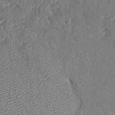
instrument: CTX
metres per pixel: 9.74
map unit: Htu
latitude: -7.1809
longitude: 155.8800
